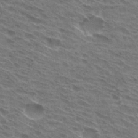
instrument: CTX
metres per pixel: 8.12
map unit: Hto
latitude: 30.8191
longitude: -44.7435
